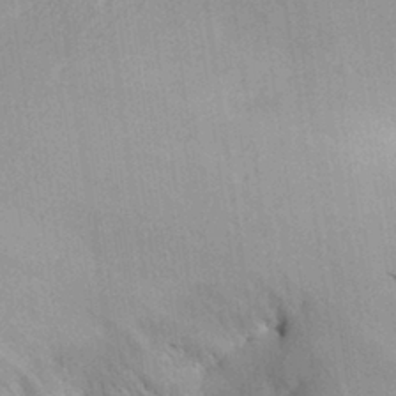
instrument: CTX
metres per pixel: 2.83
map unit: Aa
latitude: 29.5560
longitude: -137.1592
